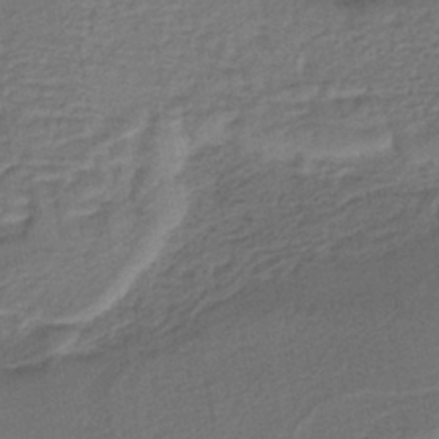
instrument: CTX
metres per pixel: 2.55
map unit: lHb
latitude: -38.5952
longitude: 59.0675
